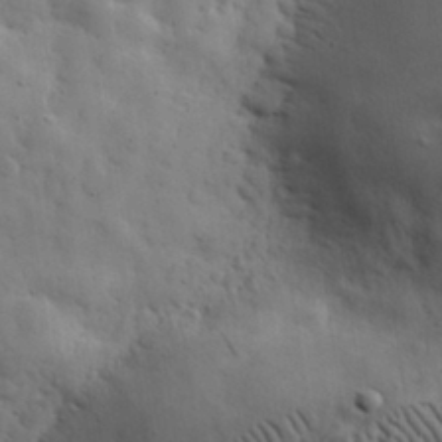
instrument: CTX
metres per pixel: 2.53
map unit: eHh
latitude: 31.1970
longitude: -73.3482
